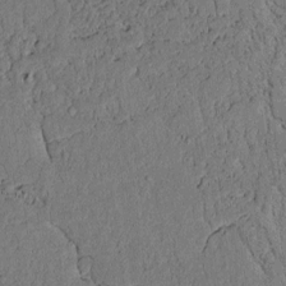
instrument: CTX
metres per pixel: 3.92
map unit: lAvf
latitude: 4.8191
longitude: 169.3887
